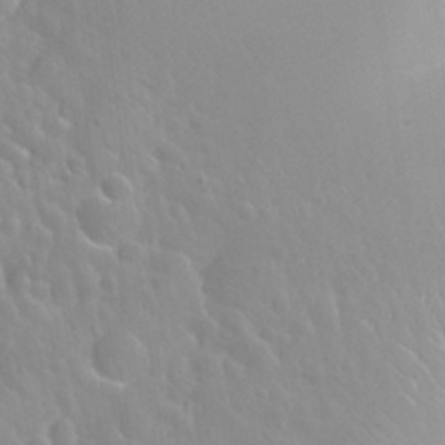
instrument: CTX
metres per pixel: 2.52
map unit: Nhu
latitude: 26.8191
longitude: -56.1577
